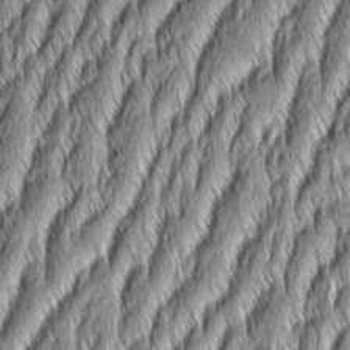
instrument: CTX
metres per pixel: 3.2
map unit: Aa
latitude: 7.8394
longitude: -131.5183
